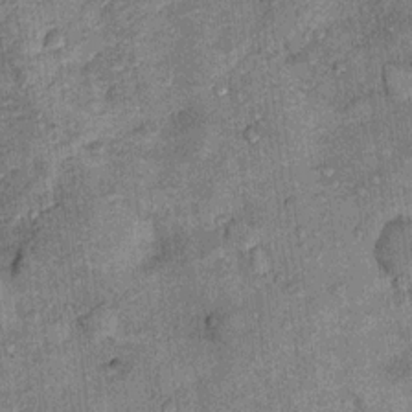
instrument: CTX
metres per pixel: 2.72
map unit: Ht
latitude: 9.7450
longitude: -37.3481
